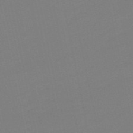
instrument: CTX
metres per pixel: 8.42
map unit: lHb
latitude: -49.8989
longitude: 81.0487
